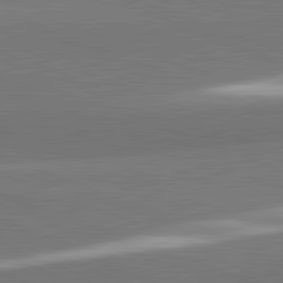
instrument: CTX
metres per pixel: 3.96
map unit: lApd
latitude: 82.2144
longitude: 152.2928
